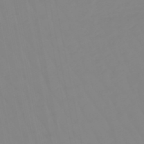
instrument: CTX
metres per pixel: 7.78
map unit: eHb
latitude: -48.6519
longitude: 85.3509
